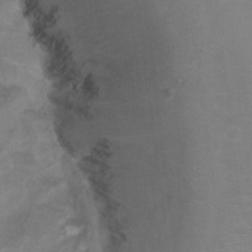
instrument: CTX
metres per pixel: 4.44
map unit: Ht
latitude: -7.9178
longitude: -35.4048
